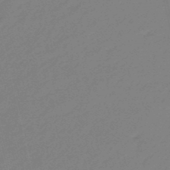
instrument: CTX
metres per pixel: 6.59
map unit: eHb
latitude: -46.9730
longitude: 86.5952
